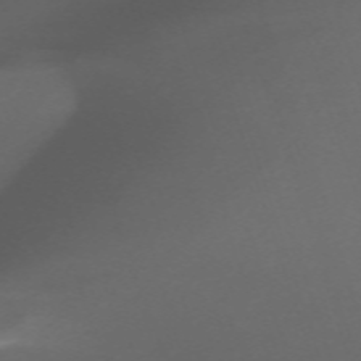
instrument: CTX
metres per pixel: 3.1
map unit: eHh
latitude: -63.8422
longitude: 53.3320
